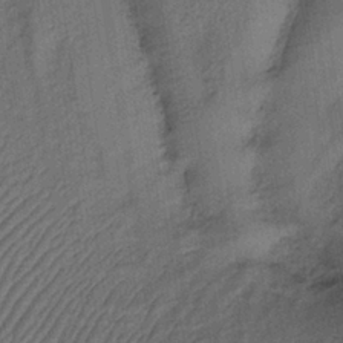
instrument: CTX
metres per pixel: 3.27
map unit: lHb
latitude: -35.7289
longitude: 70.9164
